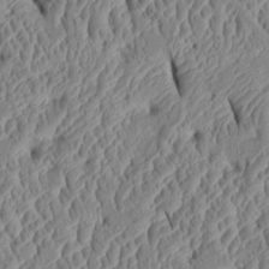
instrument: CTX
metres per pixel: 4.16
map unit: Htu
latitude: 1.5560
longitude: 149.5022
